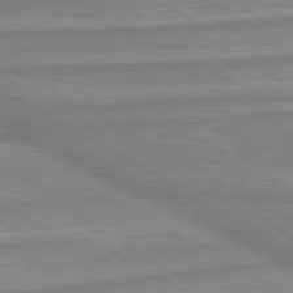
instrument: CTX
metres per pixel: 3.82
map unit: lApd
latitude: 80.3278
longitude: -173.1214
